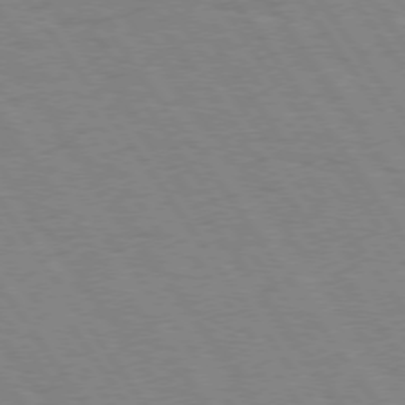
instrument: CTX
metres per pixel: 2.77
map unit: Hpe
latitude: 74.2712
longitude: -137.0648
